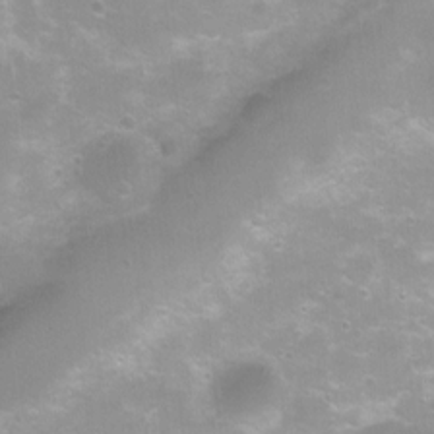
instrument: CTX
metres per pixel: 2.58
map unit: Ht
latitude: 4.9325
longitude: -20.8758
